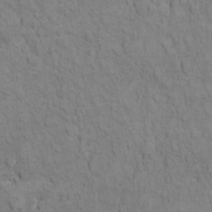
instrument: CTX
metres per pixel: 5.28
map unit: Ht
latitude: 10.6869
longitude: -33.1214
